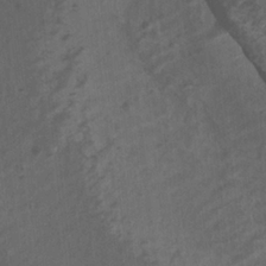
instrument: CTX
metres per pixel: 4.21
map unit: Ht
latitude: 2.4034
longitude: -19.7071
